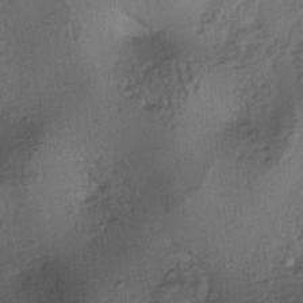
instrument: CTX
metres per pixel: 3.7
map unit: lAa
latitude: -7.2754
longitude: -125.2537
